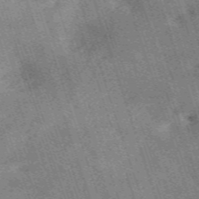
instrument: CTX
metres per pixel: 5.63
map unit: HNb
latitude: -54.1417
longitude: -48.1200
